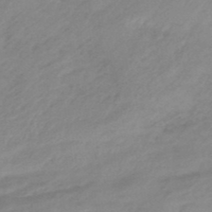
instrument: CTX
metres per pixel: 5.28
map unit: eHb
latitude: -44.9542
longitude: 89.5210
